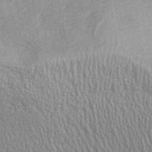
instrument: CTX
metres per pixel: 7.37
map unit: ANa
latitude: 43.2915
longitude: 54.4818
